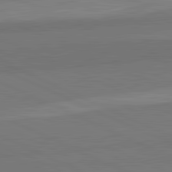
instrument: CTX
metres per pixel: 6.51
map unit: lApd
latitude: 82.4978
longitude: 158.4251
